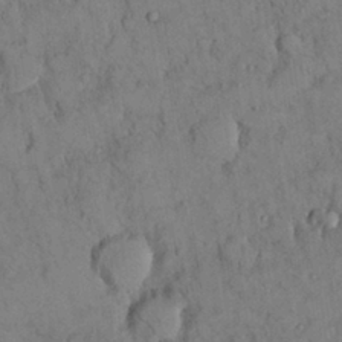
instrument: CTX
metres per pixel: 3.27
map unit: Nhu
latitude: 28.6490
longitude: -72.3279
